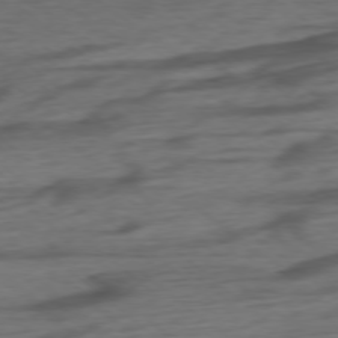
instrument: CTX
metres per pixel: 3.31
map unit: Ap
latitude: -76.5952
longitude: -77.0458
